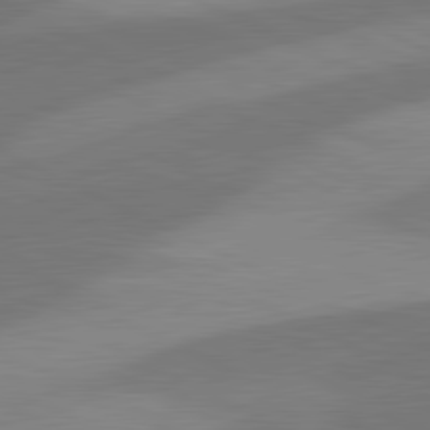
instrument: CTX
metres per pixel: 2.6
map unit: lApd
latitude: 81.5371
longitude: 127.1053
